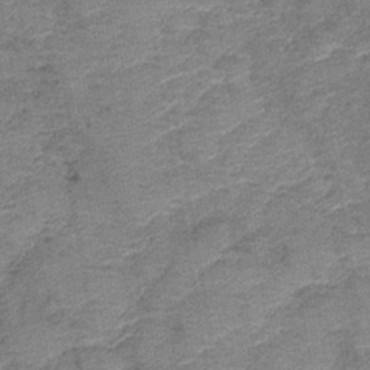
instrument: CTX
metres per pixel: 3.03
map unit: lHb
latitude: -42.1605
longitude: 79.2187
